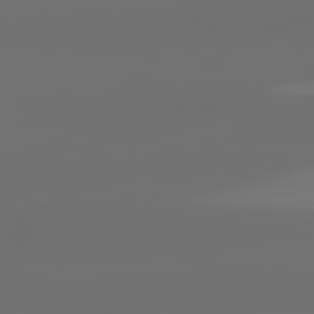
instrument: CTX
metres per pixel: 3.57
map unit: lApd
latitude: 82.2711
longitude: -155.0458
